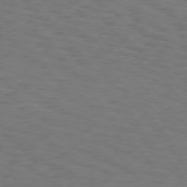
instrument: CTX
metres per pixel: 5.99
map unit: Hpe
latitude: 75.8205
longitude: -134.1389
